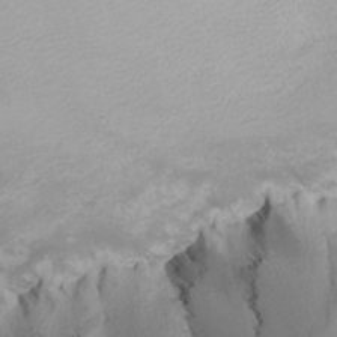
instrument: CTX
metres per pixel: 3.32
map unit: Nhu
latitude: -8.8219
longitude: -94.5546
